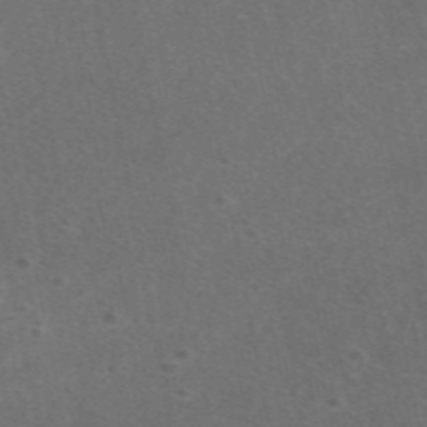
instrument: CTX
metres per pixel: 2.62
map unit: eAb
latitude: 47.8584
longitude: 116.0094
